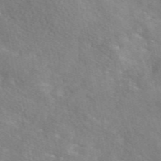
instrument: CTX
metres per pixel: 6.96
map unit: eAb
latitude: 49.2348
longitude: 117.8989
